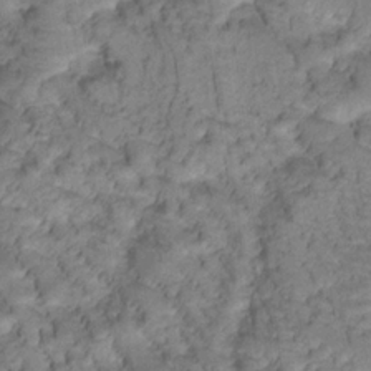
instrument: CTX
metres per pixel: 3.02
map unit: Htu
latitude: -0.8408
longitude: 172.8786
